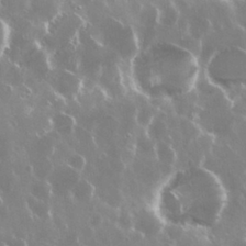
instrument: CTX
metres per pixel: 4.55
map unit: Nhu
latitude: 29.3859
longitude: -60.6490
